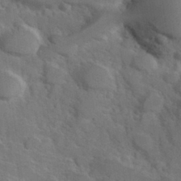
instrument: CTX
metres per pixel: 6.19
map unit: Hve
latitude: 31.3104
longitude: 151.6155
